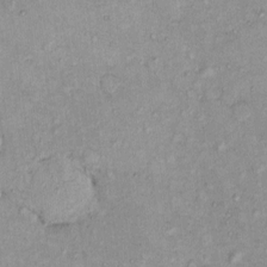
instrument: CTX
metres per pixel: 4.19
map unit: eHh
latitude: -0.1606
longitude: 16.7652
